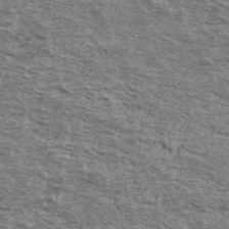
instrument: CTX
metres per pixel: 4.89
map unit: Ave
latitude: 39.8205
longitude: -109.7449
